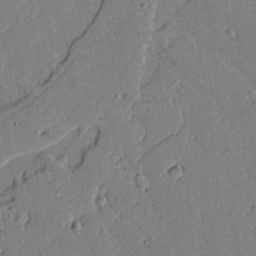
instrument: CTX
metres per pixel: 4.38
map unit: lAvf
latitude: 16.3089
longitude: -127.8017
